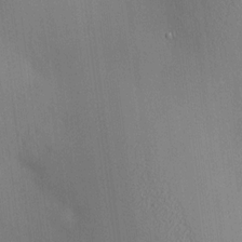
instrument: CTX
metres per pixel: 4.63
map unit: HNhu
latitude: 13.0459
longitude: 12.1039
